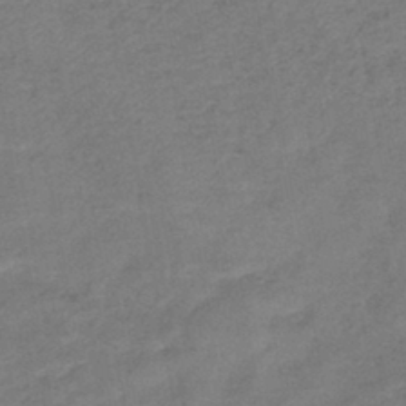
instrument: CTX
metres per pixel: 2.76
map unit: lHb
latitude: -42.1983
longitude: 79.6533
